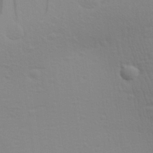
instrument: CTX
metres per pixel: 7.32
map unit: Aa
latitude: 29.3481
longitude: -139.2915
